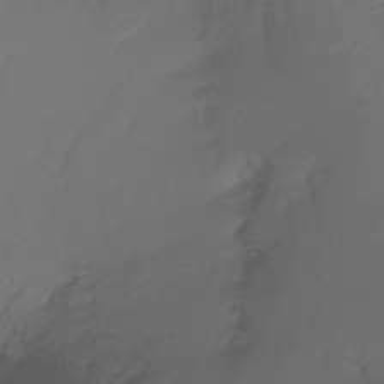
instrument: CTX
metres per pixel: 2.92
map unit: Ht
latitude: -15.9178
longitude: -49.0647
